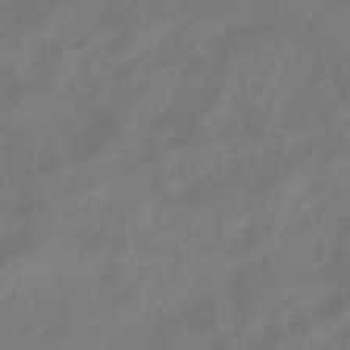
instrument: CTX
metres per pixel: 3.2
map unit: eHb
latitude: -35.4454
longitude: 78.7274
